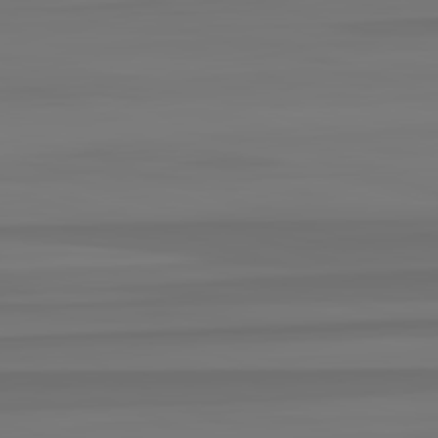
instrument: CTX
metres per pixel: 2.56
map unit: lApd
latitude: 82.7057
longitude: -177.9339
